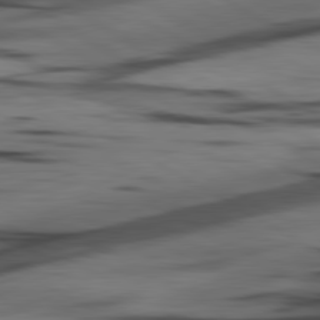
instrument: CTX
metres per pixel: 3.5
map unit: lApd
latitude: 80.8380
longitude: -84.1011
